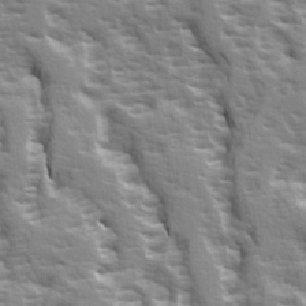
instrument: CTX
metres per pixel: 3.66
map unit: Ave
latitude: 14.9703
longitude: -131.4427
